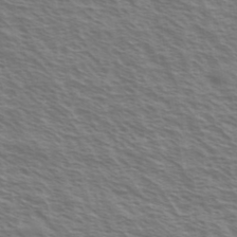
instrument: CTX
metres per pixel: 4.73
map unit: Ave
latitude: 37.4616
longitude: -111.0081
